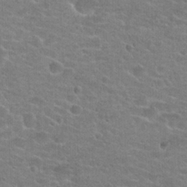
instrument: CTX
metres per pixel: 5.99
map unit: Hto
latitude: 22.8947
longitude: -43.8961
